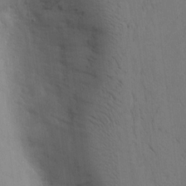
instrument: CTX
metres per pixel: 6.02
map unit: lAvf
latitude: 5.4237
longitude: 160.0283
